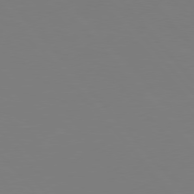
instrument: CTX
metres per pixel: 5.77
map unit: Hpe
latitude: 77.3292
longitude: -173.6693
